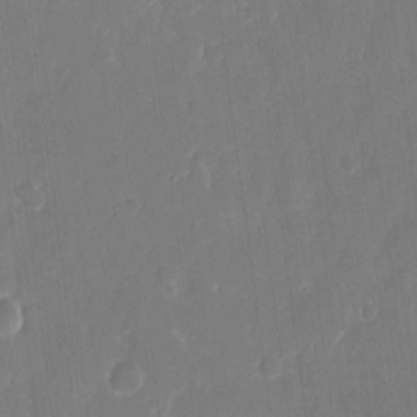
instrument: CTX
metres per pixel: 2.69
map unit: eHh
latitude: 12.5546
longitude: -72.7436
